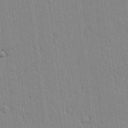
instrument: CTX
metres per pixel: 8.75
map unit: lHvf
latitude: 17.2537
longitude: -116.3089
